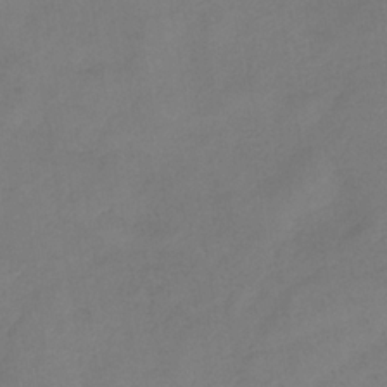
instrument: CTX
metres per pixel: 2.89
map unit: HNb
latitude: -31.7099
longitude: 63.2565
